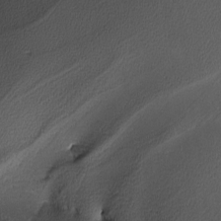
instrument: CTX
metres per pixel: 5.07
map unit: lHvf
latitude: -12.9164
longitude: -101.3860
